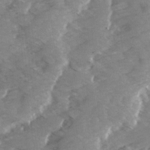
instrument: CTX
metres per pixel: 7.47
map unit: Ave
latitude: 14.1200
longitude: -103.3292
